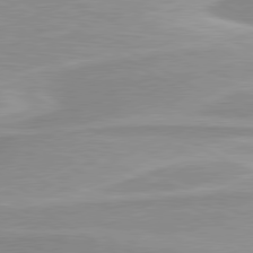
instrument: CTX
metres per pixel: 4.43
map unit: lApd
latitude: 80.0444
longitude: 171.8989
